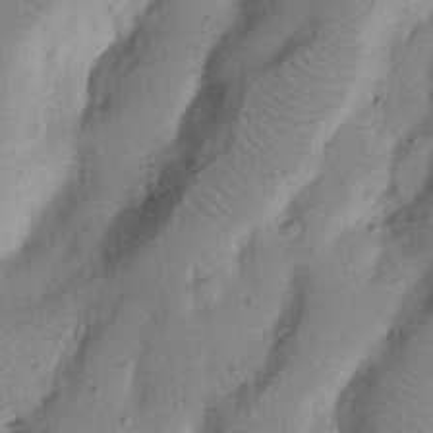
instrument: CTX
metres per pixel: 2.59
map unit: Nhu
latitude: 17.8017
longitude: -74.4601
